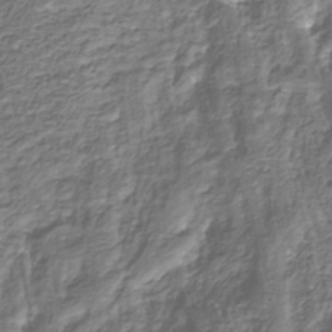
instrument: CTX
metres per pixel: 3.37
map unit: Nhu
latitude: -39.2376
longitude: -82.5923
